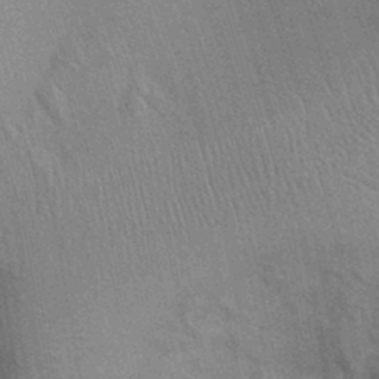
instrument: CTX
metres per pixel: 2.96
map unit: Ht
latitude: -2.9163
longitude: -15.4049
